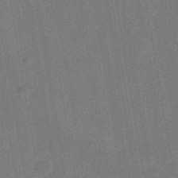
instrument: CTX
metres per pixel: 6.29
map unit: HNhu
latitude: -43.3887
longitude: 91.7100
